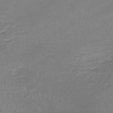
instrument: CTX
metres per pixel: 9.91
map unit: lHb
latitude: -42.1227
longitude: 59.0297
